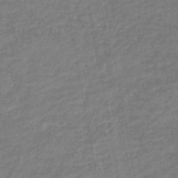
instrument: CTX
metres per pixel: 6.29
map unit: lHb
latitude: -46.2361
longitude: 73.9367
